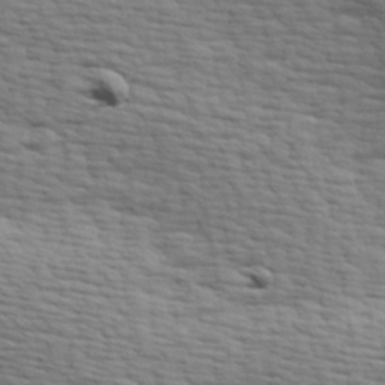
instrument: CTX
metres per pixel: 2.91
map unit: Hve
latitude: 24.1955
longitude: -97.6883
